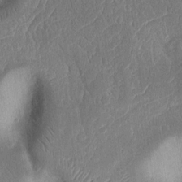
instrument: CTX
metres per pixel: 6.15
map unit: Ht
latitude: 11.0459
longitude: -74.7057
